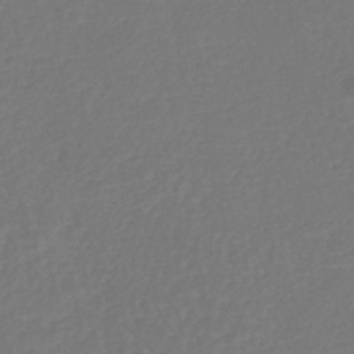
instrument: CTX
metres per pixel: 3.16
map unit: lHb
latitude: -45.6155
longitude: 61.5777
